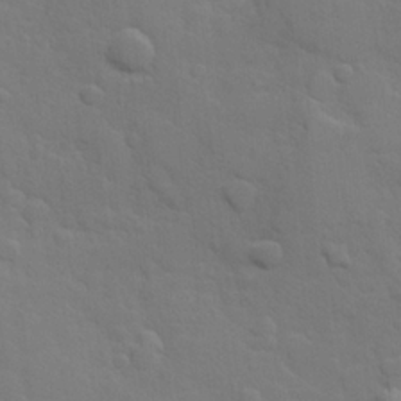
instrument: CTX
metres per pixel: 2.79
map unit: Hve
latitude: 24.7435
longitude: 148.5763
